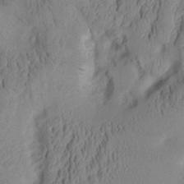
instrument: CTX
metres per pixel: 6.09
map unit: Aa
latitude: 8.1956
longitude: -127.7261
